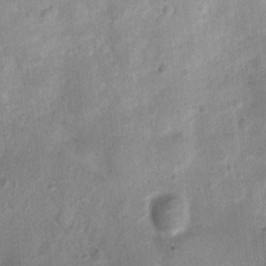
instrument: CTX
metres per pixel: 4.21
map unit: Nhu
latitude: 2.1011
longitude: -14.6113
